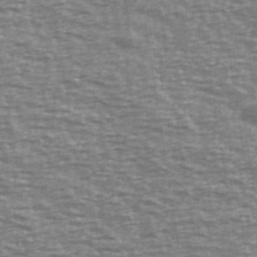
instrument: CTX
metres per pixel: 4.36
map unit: Ave
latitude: 40.1766
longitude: -113.2537
